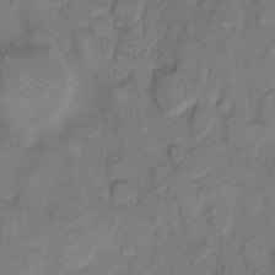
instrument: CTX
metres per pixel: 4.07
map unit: eHh
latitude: 9.3860
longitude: -62.2145
